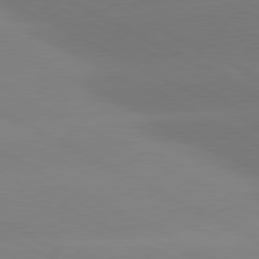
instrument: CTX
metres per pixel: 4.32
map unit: lApd
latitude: 80.9703
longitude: -153.8395
